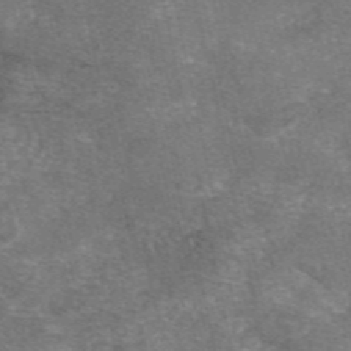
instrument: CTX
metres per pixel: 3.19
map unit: eAb
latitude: 47.5560
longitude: 105.0486
